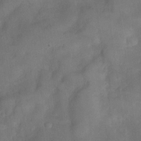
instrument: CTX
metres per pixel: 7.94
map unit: Nve
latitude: -26.5573
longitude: -148.3278
